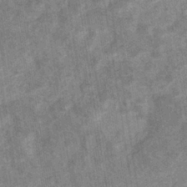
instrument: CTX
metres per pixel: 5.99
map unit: eHb
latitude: -35.5021
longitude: 76.7463
